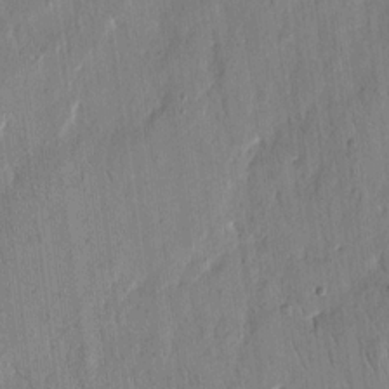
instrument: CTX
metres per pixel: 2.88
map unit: eHh
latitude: 14.3090
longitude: -69.2915
